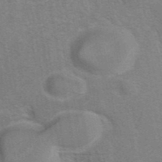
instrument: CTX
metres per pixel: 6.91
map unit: eAb
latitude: 41.7071
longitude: 106.7086
